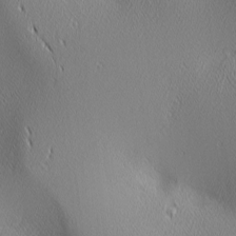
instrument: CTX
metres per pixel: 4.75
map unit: lAa
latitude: 2.0444
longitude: -117.6316
